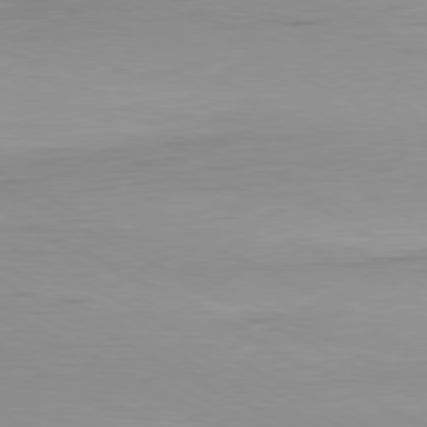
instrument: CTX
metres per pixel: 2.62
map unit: Ap
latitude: -80.4629
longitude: -61.3292
